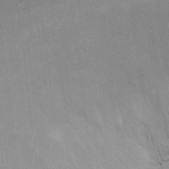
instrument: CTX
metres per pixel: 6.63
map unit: Ht
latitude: 12.6869
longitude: -39.2159
